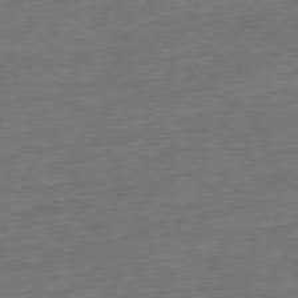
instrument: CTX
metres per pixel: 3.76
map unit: Ap
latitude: -79.3320
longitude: -76.6868
